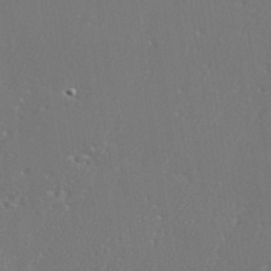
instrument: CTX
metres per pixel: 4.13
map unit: eHh
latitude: 34.8758
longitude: -132.4034
